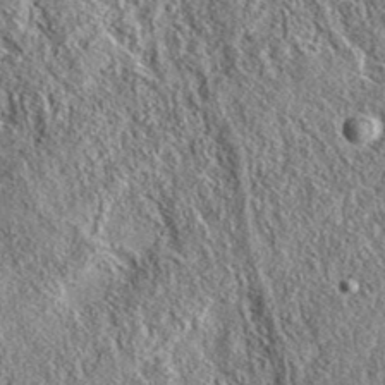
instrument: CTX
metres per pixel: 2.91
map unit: eAb
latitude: 36.9891
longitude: 109.9745
